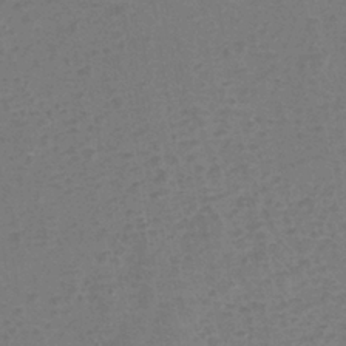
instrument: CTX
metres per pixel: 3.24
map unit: eHh
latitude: -40.2172
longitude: -28.5546
